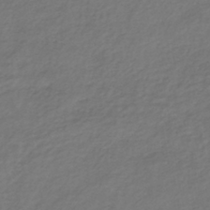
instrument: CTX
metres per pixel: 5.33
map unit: lHb
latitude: -38.9542
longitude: 71.9178
